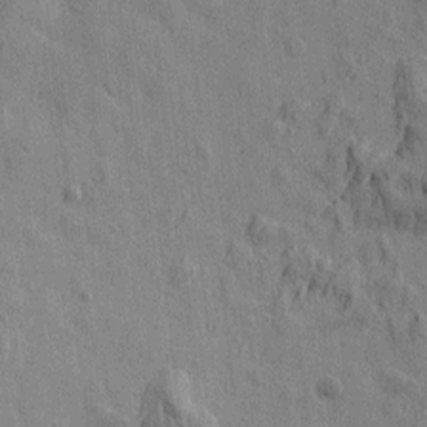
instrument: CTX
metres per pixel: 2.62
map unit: Htu
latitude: 0.7435
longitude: -175.7261
